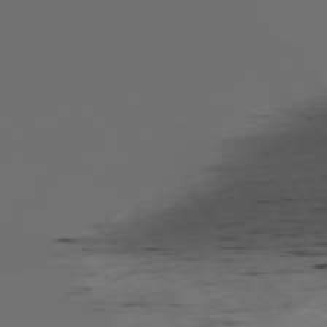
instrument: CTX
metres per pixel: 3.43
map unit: Ap
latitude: -76.0850
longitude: -62.9136
